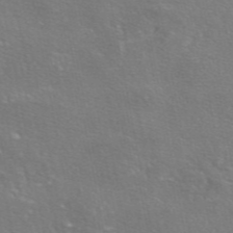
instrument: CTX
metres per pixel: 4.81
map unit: eAb
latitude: 46.3845
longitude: 106.1039
